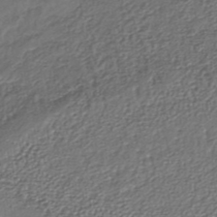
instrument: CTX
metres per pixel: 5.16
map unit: lHb
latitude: -37.5021
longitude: 59.2375
